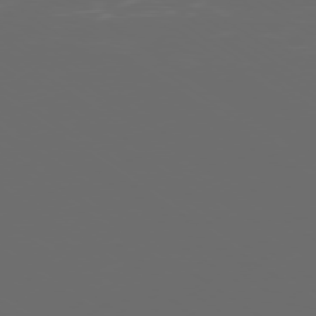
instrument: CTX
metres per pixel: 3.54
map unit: Ap
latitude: -79.5021
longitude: -59.0647
